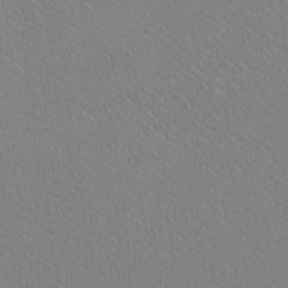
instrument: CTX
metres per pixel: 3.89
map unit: HNhu
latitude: -0.6708
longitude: -0.9702
